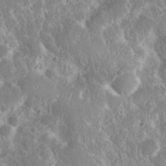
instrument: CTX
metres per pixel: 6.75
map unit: eHh
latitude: 36.9514
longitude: -60.7813
